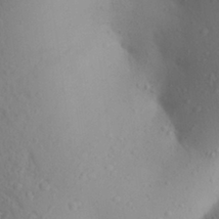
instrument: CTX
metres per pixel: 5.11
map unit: Aa
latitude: 27.4615
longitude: -147.6883
